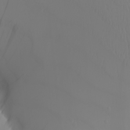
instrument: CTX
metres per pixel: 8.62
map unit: Nhu
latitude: -6.4818
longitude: -96.1956
